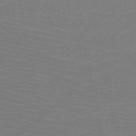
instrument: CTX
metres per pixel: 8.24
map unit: HNb
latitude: -49.7478
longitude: -44.4601
